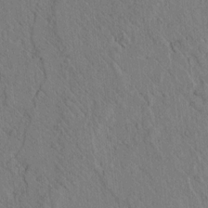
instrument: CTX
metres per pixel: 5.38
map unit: lAvf
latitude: 7.3293
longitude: 160.2740
